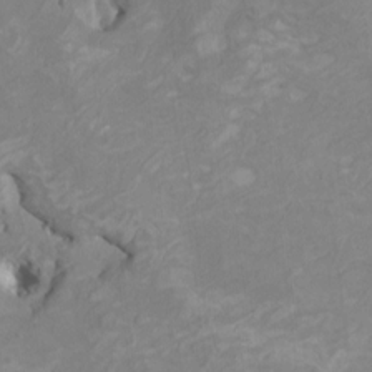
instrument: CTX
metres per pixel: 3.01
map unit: HNhu
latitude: 4.1956
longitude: -3.8205
